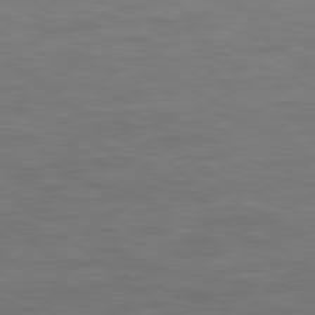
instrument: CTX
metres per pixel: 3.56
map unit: Hpe
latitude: 79.1026
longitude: -162.4412
